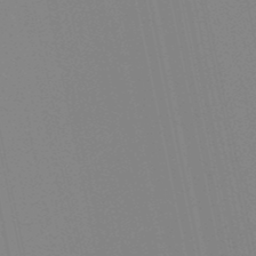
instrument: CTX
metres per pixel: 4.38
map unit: lHb
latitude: -48.9731
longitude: 75.4455
